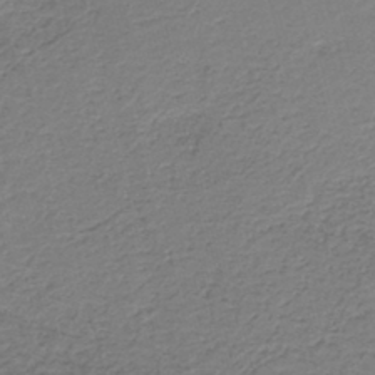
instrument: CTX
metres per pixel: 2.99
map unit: HNb
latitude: -42.4251
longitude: 50.6707
